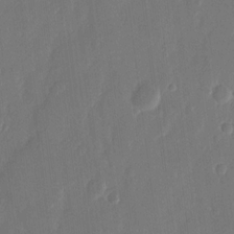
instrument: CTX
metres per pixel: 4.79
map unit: eHh
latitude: 13.4804
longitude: -70.9325
